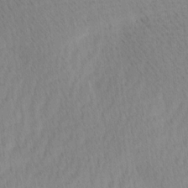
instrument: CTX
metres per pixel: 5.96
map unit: Ave
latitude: 11.7261
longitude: -107.1592
